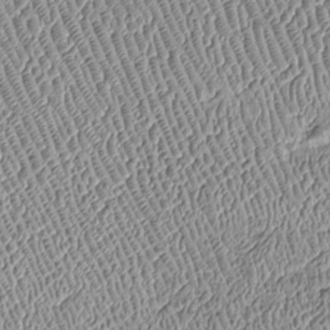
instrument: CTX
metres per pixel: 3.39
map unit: Htu
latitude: -7.0675
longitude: 156.9919
